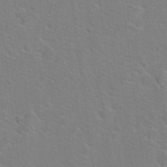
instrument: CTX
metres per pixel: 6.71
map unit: Hto
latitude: 19.0647
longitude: -44.1200
